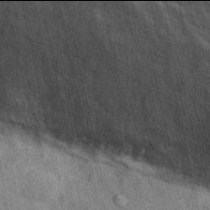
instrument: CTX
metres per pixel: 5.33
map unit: Hto
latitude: 13.9906
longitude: -34.2711
